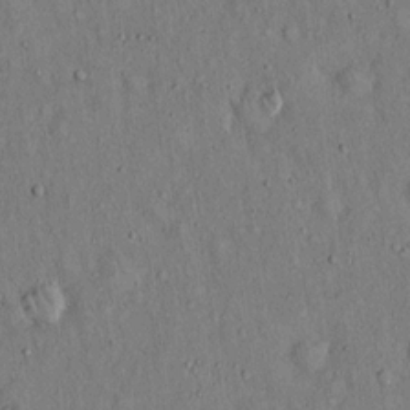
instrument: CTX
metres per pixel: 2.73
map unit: Hto
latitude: 14.9325
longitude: -58.7246
